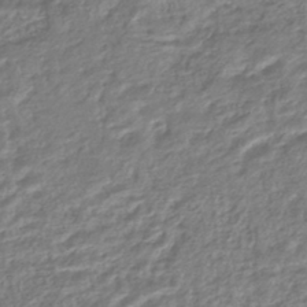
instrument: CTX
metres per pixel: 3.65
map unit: HNhu
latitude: -44.5763
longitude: 103.0298
